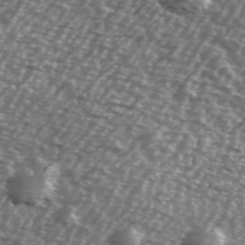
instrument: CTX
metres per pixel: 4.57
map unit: Ave
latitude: 39.5938
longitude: -112.5168
